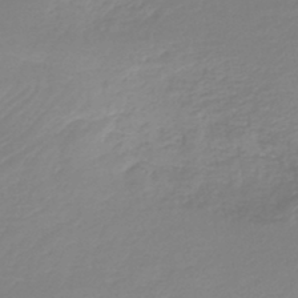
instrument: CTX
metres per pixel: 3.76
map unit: lHb
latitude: -44.6330
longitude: 61.2565
